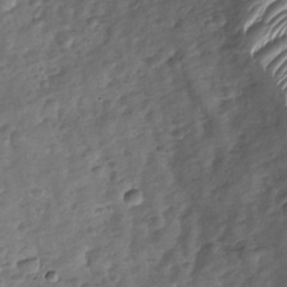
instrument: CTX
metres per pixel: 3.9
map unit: Nhu
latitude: -30.4062
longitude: -60.6301
